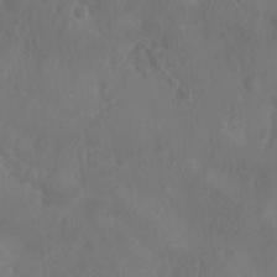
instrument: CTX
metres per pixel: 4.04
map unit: Nhu
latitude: 6.3467
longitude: -19.5749
